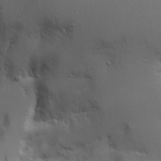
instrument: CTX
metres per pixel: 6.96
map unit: Aa
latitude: 19.4993
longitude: -126.2712
